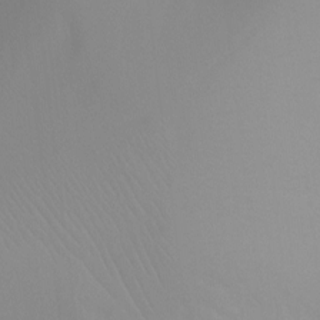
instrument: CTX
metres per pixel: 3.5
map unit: Ht
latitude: -4.3495
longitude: -27.4615
